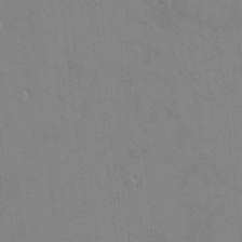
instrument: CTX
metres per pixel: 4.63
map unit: HNhu
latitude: 6.1389
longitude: 1.9367
